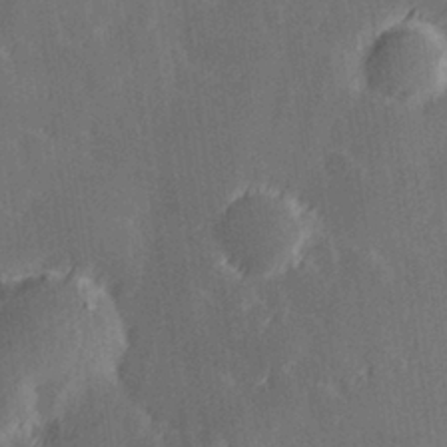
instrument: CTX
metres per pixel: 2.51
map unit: Hve
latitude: 27.8772
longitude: 145.2565
